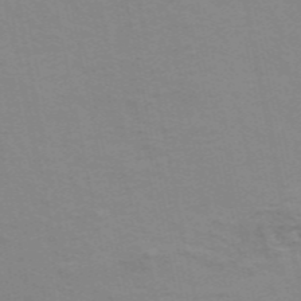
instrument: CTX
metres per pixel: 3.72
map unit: ANa
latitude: 49.5182
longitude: -74.3089
